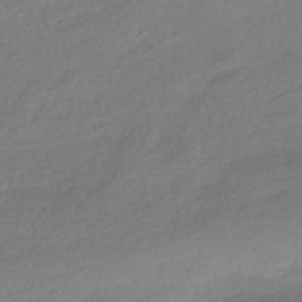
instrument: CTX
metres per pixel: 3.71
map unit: HNhu
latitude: -41.0486
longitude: 94.2172
